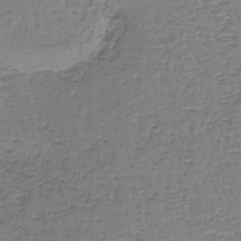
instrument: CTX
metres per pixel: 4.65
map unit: lHb
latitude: -43.4454
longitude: 58.4440
